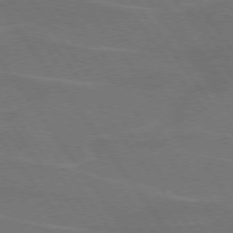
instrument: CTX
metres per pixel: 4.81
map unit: lApd
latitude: 74.7246
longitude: -57.0647
